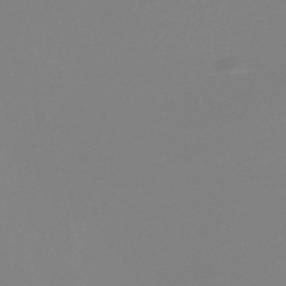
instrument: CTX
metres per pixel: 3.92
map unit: Nve
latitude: -56.9541
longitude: 62.0283
